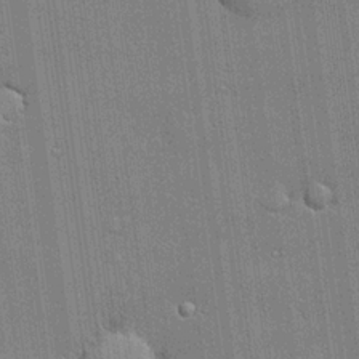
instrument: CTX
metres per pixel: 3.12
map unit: lHvf
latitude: 20.8947
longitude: 143.1620
